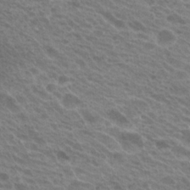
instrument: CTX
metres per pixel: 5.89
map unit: Hto
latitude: 21.7261
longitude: -38.2900
